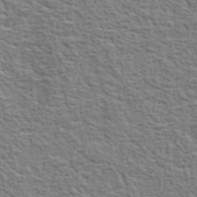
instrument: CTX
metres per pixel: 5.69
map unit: lHvf
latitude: 37.6127
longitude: -88.9136
